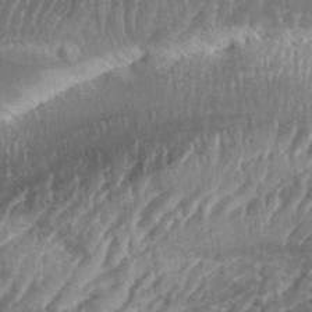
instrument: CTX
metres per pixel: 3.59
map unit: eHh
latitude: 35.6505
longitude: -134.6112
